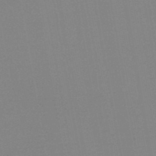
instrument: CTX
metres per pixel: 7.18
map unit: HNb
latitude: -45.4832
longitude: -40.1955
